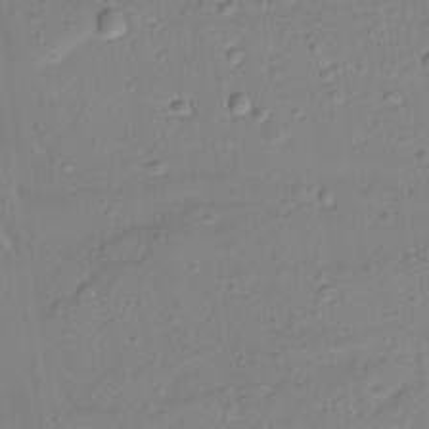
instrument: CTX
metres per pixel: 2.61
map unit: lAvf
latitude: -9.3887
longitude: -120.8002
